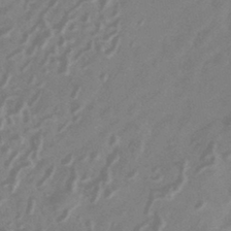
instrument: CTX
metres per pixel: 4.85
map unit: HNhu
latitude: -43.2942
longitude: 90.9920
